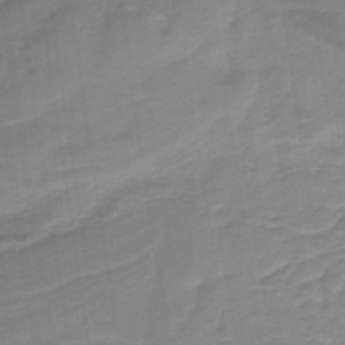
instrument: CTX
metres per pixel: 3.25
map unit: HNb
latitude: -34.6329
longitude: 60.0283
